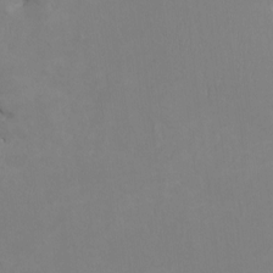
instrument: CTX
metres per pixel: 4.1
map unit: HNhu
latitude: 4.0255
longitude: -3.9906
